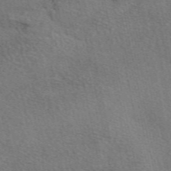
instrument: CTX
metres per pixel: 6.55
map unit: eAb
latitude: 49.4237
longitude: 115.4265
